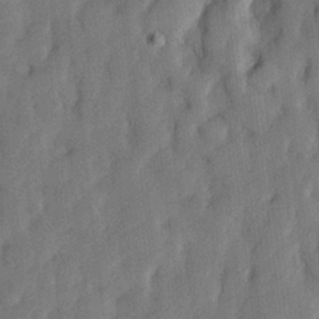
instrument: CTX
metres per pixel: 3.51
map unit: lHvf
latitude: 23.8205
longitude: 142.9541
